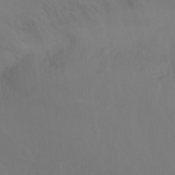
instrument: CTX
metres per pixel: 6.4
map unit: Nhu
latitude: -13.0864
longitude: -63.0270
